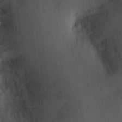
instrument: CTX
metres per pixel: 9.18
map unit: eHh
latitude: 5.0080
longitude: -74.0255
